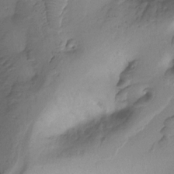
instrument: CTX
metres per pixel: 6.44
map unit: Ht
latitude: -13.1998
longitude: -44.9136
